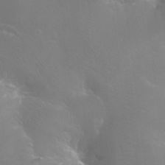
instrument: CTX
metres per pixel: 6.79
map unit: Ht
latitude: -11.5210
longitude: -44.7057
